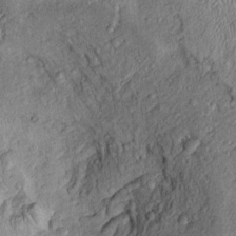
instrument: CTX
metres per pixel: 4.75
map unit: Htu
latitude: -5.9367
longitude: 155.2376
